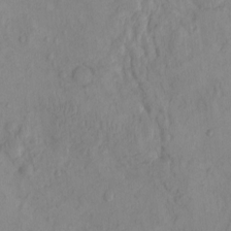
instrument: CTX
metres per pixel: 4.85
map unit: eHh
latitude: -0.2740
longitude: 16.2362
